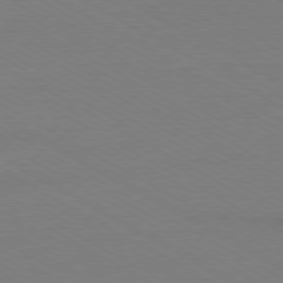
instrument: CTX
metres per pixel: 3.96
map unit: Ap
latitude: -79.4832
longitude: -82.9891
